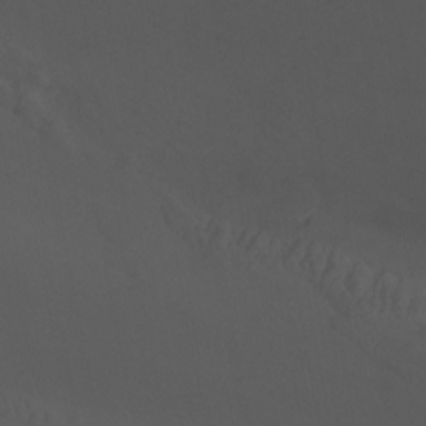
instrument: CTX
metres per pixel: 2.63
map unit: Htu
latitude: -6.8597
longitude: -69.0080
